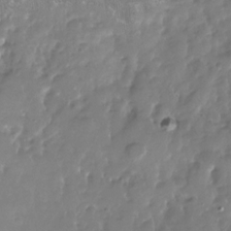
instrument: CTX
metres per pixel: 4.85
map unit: Nhu
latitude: -29.0298
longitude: -80.0633
